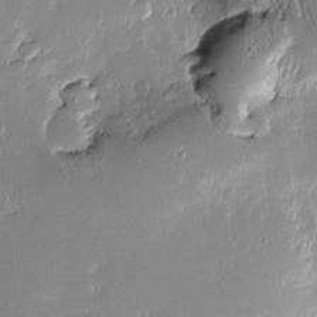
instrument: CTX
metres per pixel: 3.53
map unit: Nve
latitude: -7.6344
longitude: 173.1620
